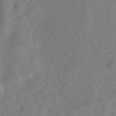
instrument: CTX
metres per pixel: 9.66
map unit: HNhu
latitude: -40.2739
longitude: 109.3132
